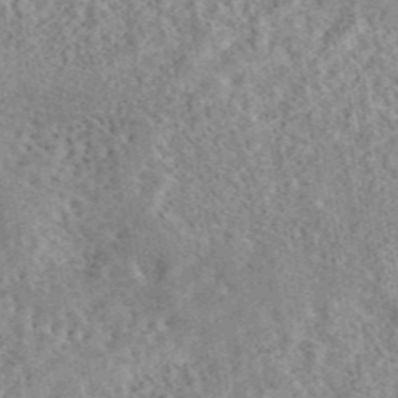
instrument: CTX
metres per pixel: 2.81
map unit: eAb
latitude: 44.2711
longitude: 116.3117
